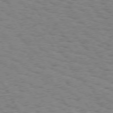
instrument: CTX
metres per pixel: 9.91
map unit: Hpe
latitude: 73.9151
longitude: -135.2348
